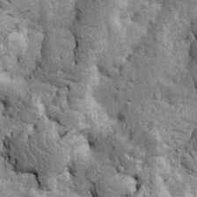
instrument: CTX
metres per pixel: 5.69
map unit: Htu
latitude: -4.1039
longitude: 156.7274
